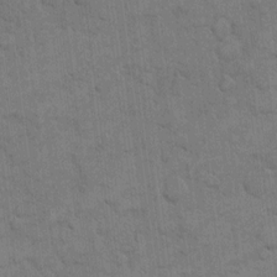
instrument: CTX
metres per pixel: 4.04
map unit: eHh
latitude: 12.5357
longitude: -65.4804
